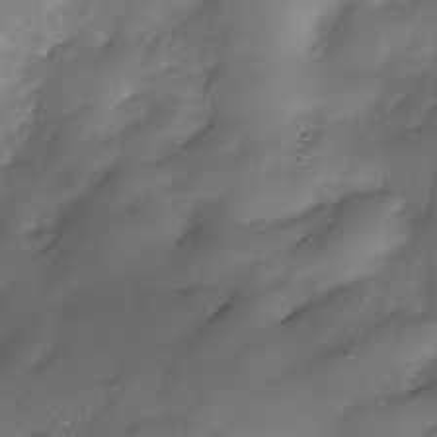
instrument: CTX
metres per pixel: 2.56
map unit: Nhe
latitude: -34.2173
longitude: -143.9528
